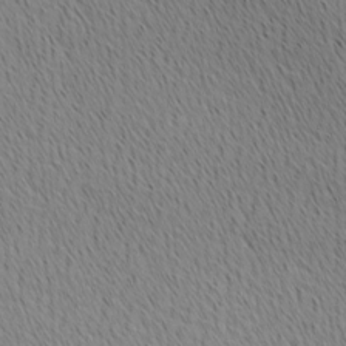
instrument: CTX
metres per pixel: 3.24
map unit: Ave
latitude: 10.7246
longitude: -107.6316
